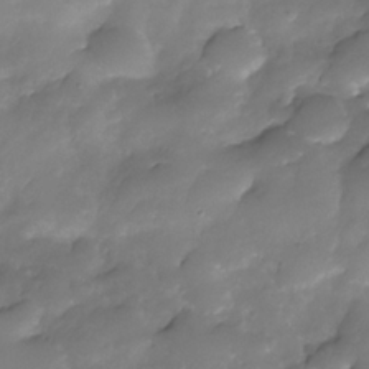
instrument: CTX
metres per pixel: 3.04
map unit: Nhe
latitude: -34.3495
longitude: -146.1200
